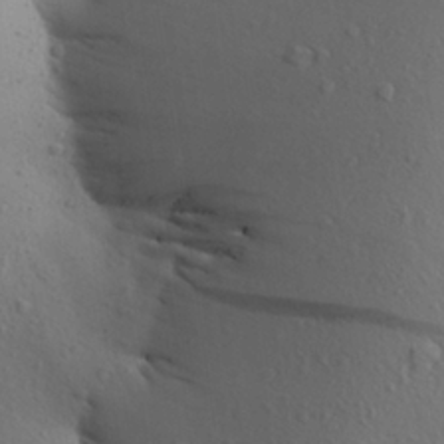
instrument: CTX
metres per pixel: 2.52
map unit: Aa
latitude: 25.0269
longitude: -148.1767
